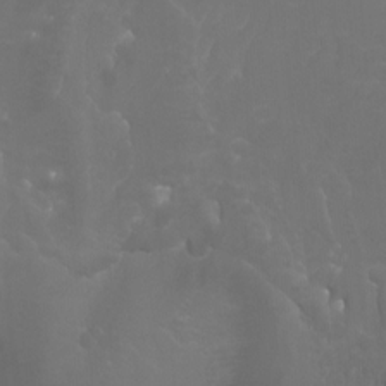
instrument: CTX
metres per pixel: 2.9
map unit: Nhu
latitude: -5.0108
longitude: -75.1970
